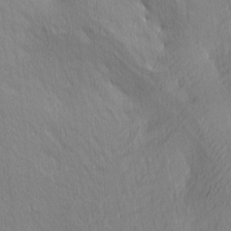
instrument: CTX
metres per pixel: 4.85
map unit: Ave
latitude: 3.5938
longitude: -115.0269
